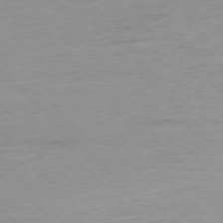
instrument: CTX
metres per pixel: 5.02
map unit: Ap
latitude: -77.1809
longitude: -88.8002
